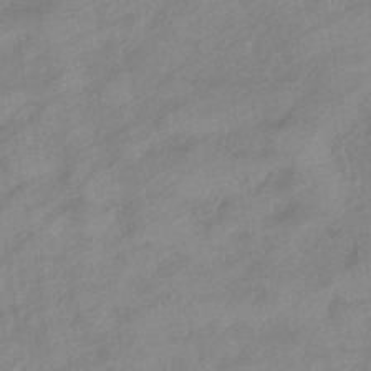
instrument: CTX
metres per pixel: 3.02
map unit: eHb
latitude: -40.6707
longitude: 83.8233
